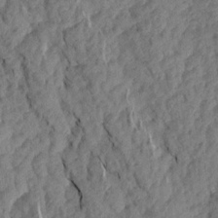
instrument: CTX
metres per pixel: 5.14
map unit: Aa
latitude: 18.4034
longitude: -146.1767
